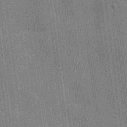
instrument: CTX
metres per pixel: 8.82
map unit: HNhu
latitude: 14.8002
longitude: 12.6708
